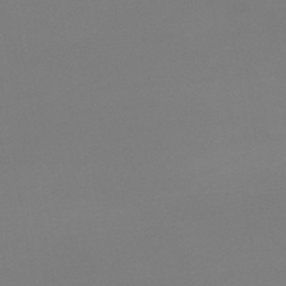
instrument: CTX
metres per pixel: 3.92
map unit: lHb
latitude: -44.7652
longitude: 64.1417
